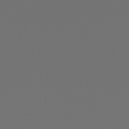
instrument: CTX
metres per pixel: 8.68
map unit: HNhu
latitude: -45.1053
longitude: 99.1809
